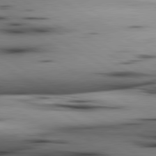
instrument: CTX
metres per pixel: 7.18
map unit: lApd
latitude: 80.3467
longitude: 160.1039
